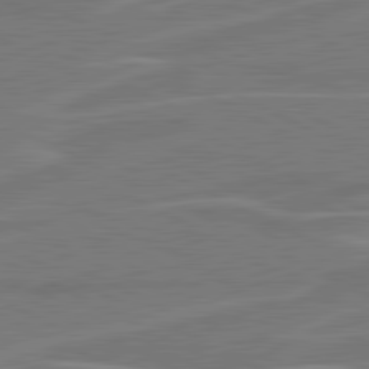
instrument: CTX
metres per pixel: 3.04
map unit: lApd
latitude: 81.2159
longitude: 120.9919
